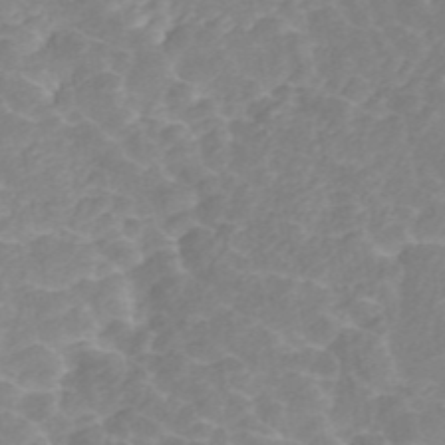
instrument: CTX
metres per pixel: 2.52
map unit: ANa
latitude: 45.5560
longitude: 24.2739
